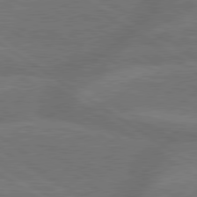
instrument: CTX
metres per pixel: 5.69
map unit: lApd
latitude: 79.7072
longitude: -165.0836
